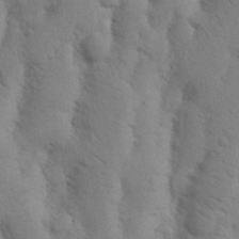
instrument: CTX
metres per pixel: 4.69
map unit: Nhu
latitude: 17.0458
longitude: -75.8961
